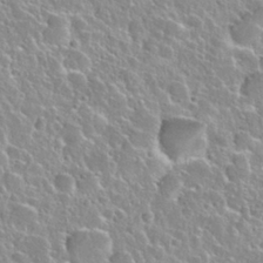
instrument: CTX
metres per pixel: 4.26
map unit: Nhu
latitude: 28.4979
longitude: -54.0633
